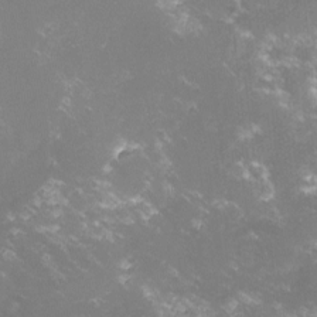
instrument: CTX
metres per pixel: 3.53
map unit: lHvf
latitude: -14.7652
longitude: -101.0648
